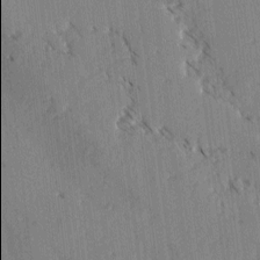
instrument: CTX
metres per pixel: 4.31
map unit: lAvf
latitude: -4.7841
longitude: -113.9906
